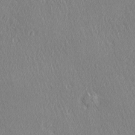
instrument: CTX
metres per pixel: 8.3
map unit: Ave
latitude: 22.2145
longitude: -136.3468
